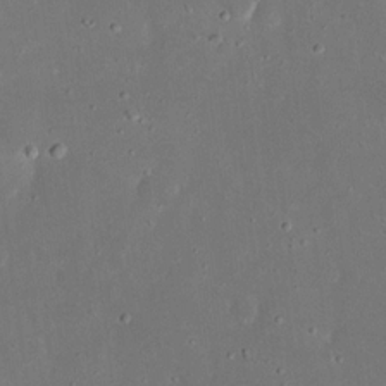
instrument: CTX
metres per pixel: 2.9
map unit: eHh
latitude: 17.0270
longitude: -72.6680
